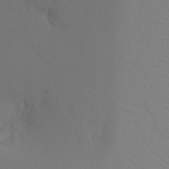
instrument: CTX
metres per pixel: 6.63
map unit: Ht
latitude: -8.0472
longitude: -33.1970
